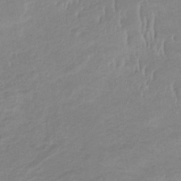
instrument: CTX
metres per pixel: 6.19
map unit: eHb
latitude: -33.6722
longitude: 68.5006
